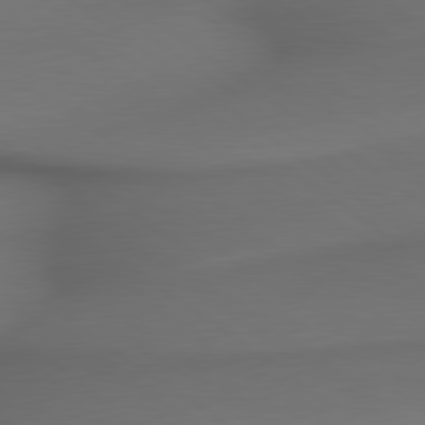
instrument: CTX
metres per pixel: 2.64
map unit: lApd
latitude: 79.4805
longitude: -173.6127
